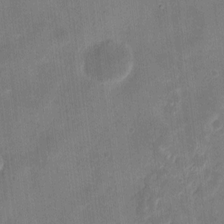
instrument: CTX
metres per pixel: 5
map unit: eHh
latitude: 9.0459
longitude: -73.2915
